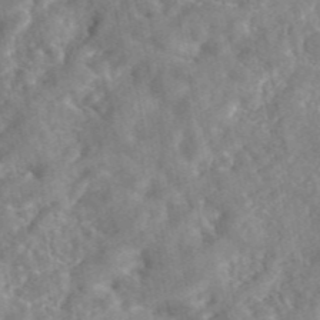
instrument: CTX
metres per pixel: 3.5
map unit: eAb
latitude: 45.5749
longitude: 127.6344
